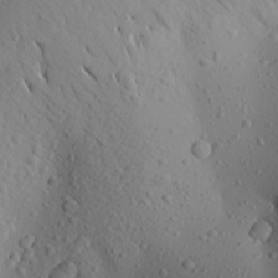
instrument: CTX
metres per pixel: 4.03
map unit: Aa
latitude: 23.1970
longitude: -144.2144
